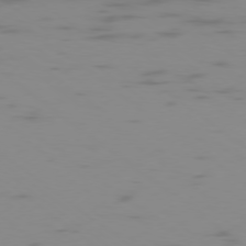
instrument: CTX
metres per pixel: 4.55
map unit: Ap
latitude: -78.1605
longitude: -65.4237
